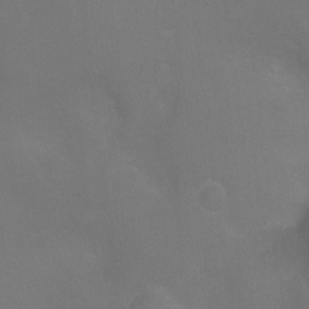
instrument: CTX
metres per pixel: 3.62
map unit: Ht
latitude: -3.1809
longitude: -18.8758
